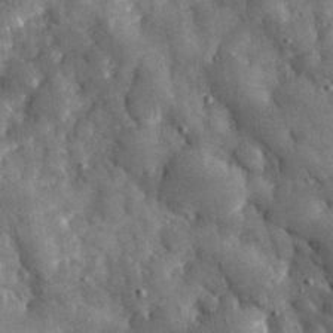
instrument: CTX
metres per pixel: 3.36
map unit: eHh
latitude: 31.7072
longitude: -69.8772
